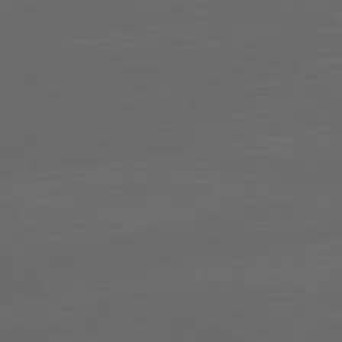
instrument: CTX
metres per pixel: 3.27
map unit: Ap
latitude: -77.6533
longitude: -75.7072
